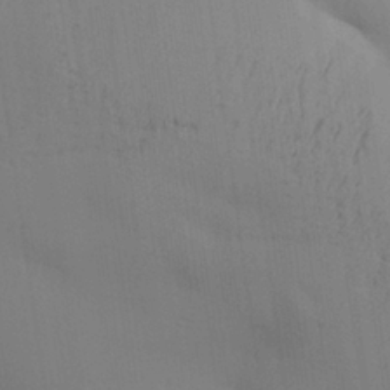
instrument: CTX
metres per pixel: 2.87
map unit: Aa
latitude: 26.5357
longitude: -130.0633
